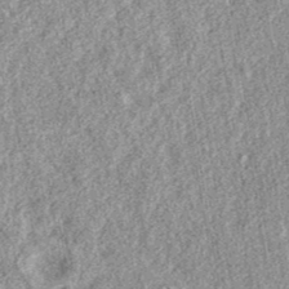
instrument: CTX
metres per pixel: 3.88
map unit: eAb
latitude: 38.3278
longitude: 106.7274
